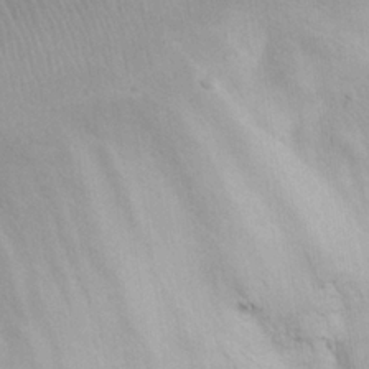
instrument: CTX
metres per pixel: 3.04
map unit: eHh
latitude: 24.1011
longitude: -66.1388
